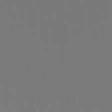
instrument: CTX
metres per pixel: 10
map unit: Hto
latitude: -7.8989
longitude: -47.8962
